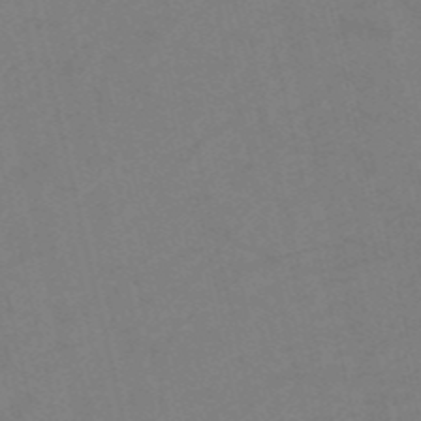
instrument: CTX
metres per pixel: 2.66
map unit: HNb
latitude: -53.4832
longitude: -47.9339
